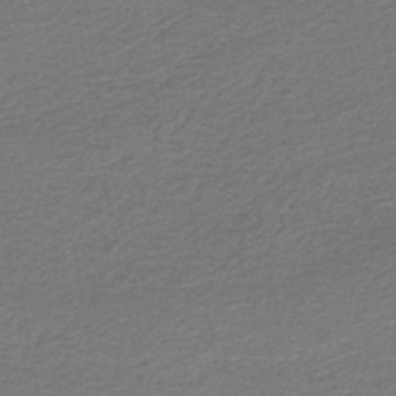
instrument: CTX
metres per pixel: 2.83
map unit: HNb
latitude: -45.1809
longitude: 52.3873
